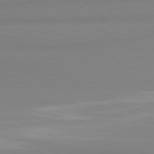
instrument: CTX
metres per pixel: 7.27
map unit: lApd
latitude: 81.1781
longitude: 178.6896
